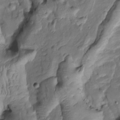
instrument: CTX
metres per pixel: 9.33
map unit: Htu
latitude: -6.7652
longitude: 154.7463
